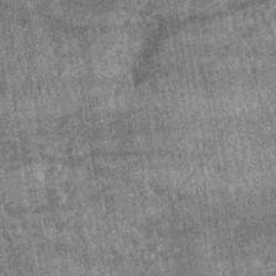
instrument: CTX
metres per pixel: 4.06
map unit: lHb
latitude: -39.8233
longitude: 66.4818
